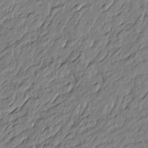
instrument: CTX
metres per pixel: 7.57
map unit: Htu
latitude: -5.5021
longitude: 179.2187
